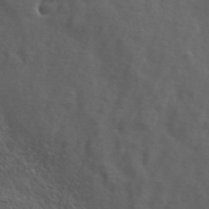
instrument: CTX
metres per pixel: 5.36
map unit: lHvf
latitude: 41.6127
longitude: -88.1200
